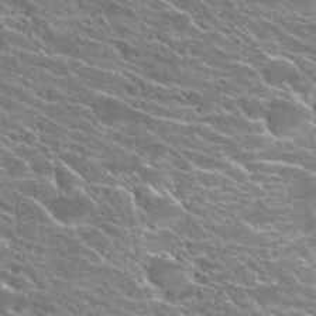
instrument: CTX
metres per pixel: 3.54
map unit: Hto
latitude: 23.2537
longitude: -41.0269
